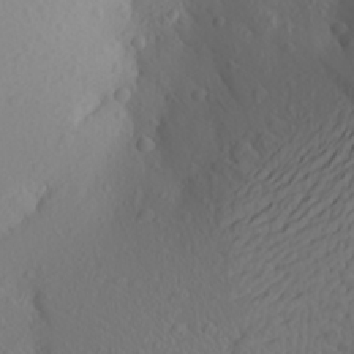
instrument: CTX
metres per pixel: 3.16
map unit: Aa
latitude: 26.1389
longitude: -146.8380
